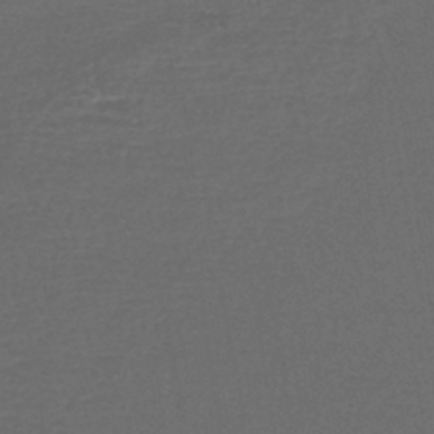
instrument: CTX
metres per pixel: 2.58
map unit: lHb
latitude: -43.3698
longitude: 76.3684
